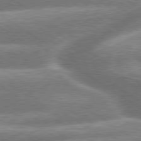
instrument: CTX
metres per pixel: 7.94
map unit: lApd
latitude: 79.7828
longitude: -159.9339
